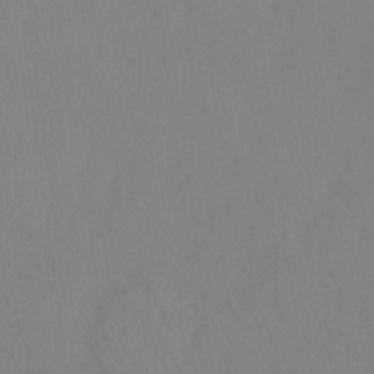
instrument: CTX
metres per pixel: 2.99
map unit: Hto
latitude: -14.4251
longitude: -43.4804
